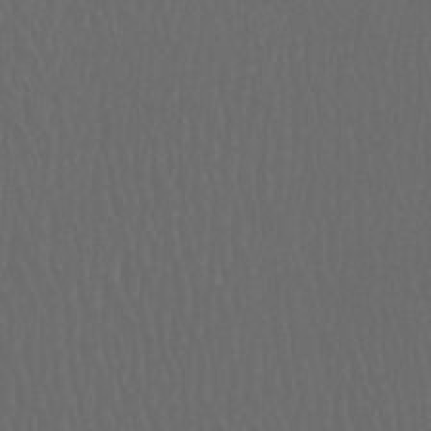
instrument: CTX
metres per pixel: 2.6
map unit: Htu
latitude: -11.4265
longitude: -73.1592
